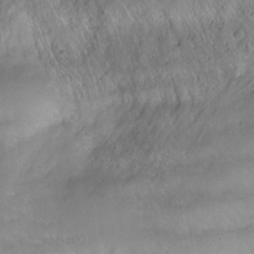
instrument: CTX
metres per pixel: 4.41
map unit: Hto
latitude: -6.8408
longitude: -44.7057
